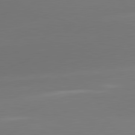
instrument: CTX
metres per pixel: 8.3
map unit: lApd
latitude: 81.6883
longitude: -163.1970
